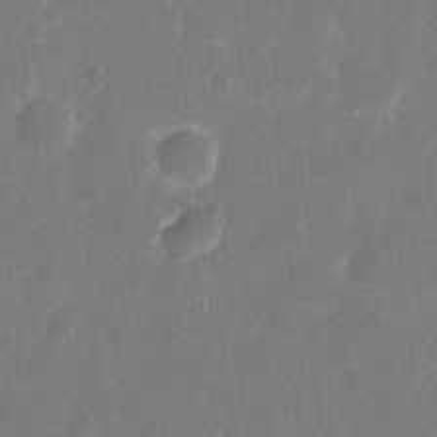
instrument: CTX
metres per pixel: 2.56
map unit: eHh
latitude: 8.5735
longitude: -70.4223
